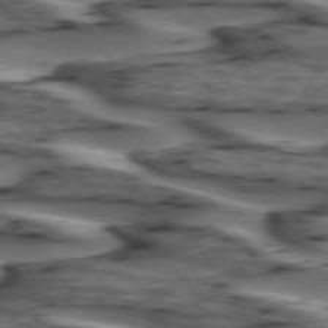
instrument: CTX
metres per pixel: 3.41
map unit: lApd
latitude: 74.5546
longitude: -71.4804
